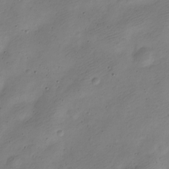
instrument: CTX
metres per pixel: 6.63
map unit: Nve
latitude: -22.8975
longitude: 106.1417
